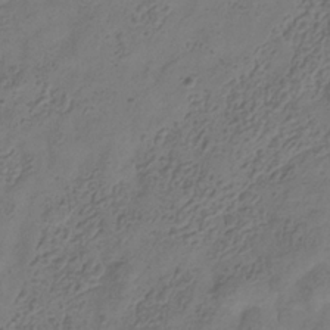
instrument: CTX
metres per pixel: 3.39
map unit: Hve
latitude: -35.1053
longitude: 88.5385
